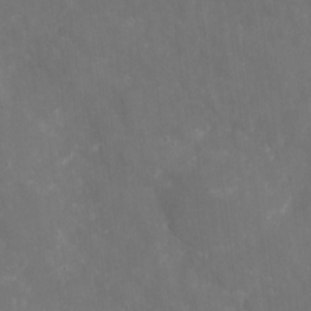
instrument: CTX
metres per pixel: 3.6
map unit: eHh
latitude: 4.3467
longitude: -70.1767
